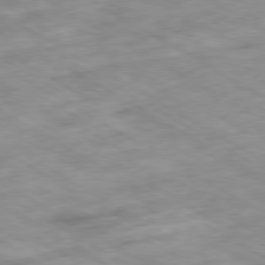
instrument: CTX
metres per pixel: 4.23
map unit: Ap
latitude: -80.1039
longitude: -73.8962
